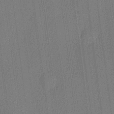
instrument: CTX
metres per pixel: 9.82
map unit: lHvf
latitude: 20.6491
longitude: 141.8422
